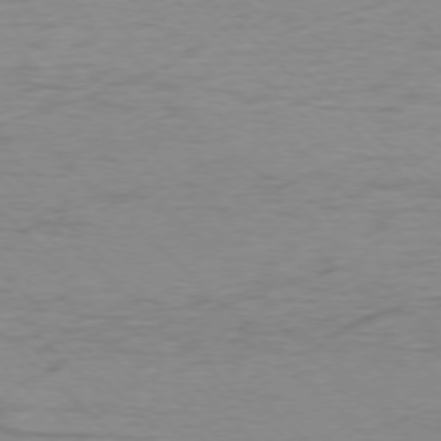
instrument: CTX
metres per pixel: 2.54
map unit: Ap
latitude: -75.7856
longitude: -77.9150
